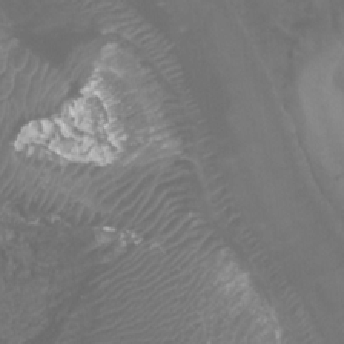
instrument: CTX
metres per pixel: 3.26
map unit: Htu
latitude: 3.4804
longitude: -20.0255
